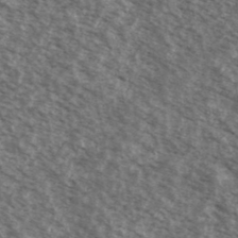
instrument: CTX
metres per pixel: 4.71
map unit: Ave
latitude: 38.6868
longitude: -110.9325
